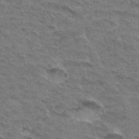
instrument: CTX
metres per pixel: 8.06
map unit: Hto
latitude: 32.8947
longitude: -47.1781
